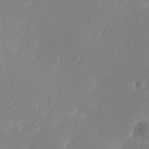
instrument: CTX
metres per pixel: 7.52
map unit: Ave
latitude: -0.2929
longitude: -114.2333
